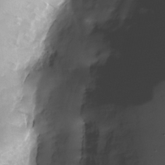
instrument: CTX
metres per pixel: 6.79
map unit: Nhu
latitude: -23.5588
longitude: -71.8394
